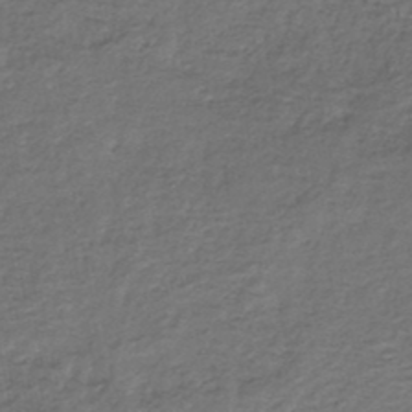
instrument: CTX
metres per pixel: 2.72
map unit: eHb
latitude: -33.7289
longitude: 75.7100
